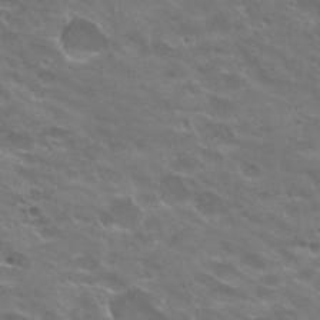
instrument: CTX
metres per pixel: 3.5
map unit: Hto
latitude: 24.7624
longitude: -37.3482
